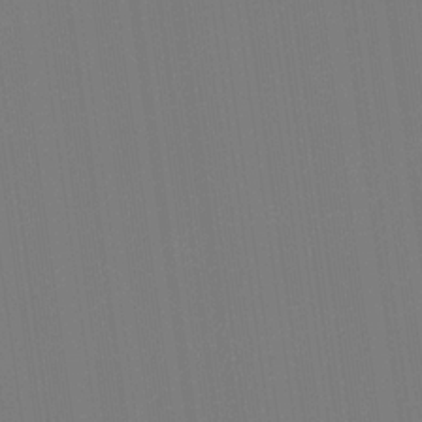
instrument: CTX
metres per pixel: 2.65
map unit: eHb
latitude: -30.0661
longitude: 69.6532
